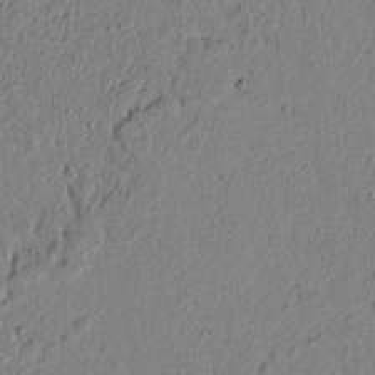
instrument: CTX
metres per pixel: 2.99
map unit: lAvf
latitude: 5.8583
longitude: 166.9920
